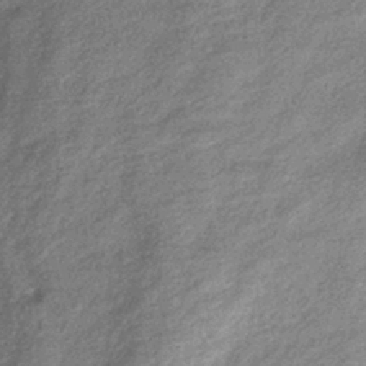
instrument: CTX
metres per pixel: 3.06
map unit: eHb
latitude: -39.7667
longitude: 81.6533
